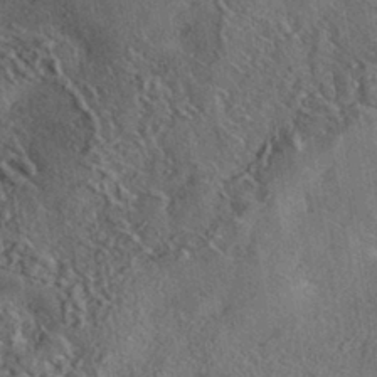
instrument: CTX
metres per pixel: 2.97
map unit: eHh
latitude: -41.3132
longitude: 120.7085
